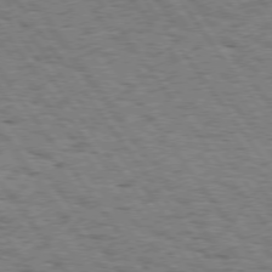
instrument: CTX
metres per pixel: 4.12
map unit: Hpe
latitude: 74.4223
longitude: -134.6301
